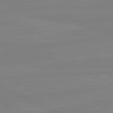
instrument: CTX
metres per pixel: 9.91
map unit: lApd
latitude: 81.4993
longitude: -177.2159
